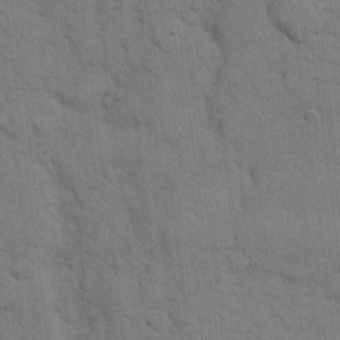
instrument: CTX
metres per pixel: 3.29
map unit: eHh
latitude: 12.2145
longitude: -65.2726
